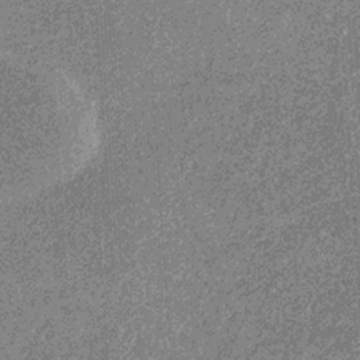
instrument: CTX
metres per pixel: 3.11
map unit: eHb
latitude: -31.7099
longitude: 69.7099
